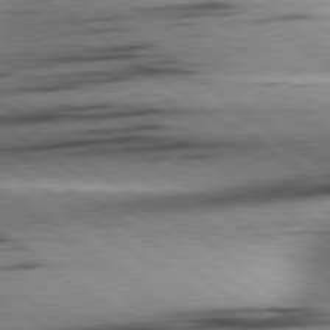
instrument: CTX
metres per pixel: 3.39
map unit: Hpe
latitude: 78.9136
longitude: -155.1970
